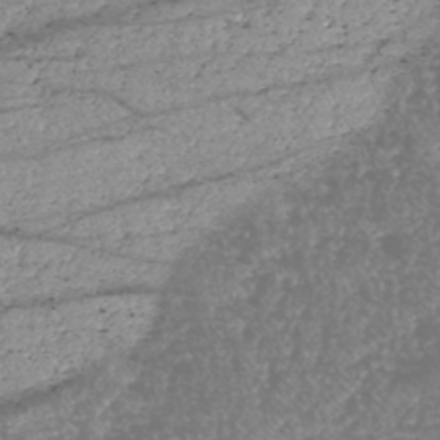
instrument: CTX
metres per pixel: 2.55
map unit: HNhu
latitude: -48.4629
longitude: 29.0109
